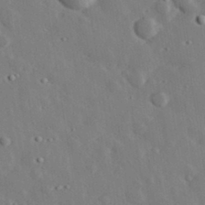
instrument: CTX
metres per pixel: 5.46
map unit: lHvf
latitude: 33.1025
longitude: -83.0836
